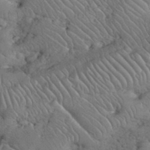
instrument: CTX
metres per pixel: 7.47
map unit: eHh
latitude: 36.0444
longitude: -64.8002
